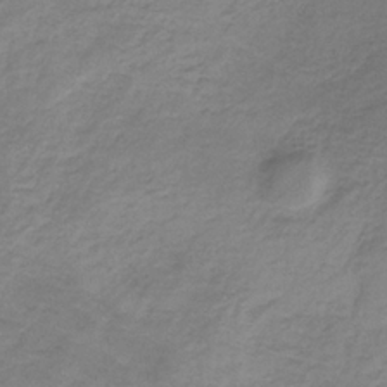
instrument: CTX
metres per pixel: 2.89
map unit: HNb
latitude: -33.4266
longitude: 57.5399
